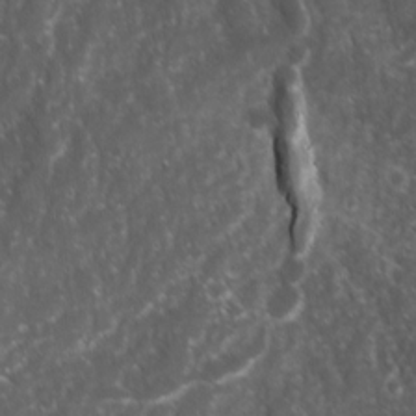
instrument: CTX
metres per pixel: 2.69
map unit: Ave
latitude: 15.6127
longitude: -132.5546
